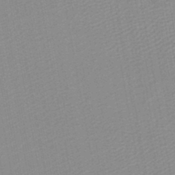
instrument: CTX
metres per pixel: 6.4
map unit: lHb
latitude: -45.8989
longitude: 69.5210
